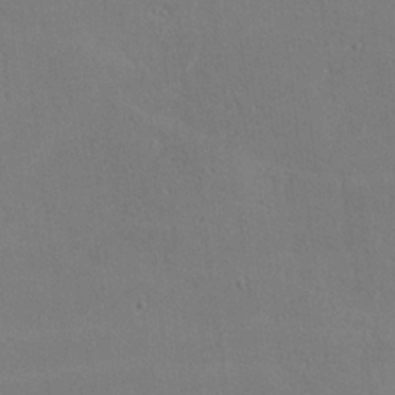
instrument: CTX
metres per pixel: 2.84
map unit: lHvf
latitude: -11.3888
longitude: -102.1578
